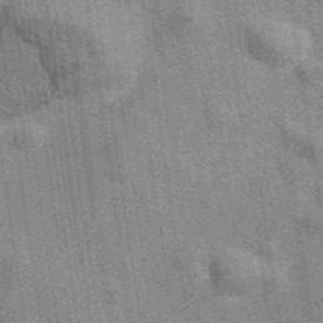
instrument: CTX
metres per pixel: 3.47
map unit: eAb
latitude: 40.0633
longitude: 107.1998
